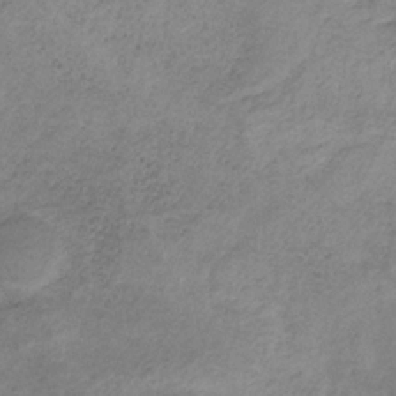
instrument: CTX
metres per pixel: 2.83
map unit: HNb
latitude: -31.9178
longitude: 61.3132
